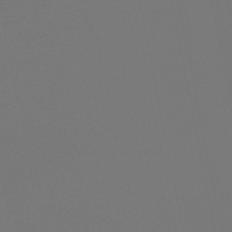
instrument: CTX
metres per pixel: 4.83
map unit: eHb
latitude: -50.8030
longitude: 69.7855
